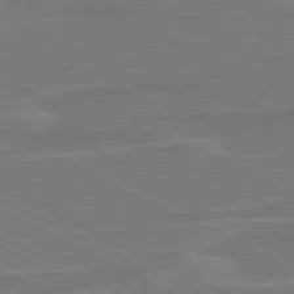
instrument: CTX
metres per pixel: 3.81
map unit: lApd
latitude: 80.9703
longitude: 120.5762
